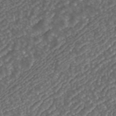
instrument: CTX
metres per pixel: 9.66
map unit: ANa
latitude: 43.0647
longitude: 25.0297
